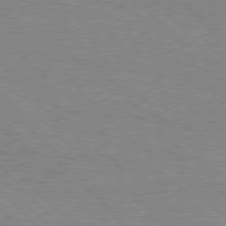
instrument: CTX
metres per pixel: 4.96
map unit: Hpe
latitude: 76.5734
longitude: -153.0270
